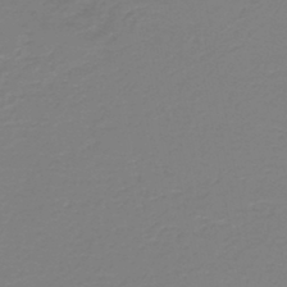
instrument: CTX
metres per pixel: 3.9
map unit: HNb
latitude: -45.6344
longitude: 53.7477
